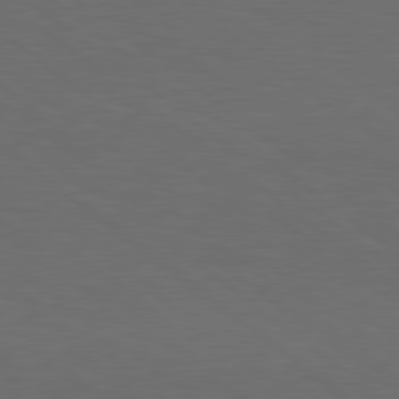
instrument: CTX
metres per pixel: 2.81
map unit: lApd
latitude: 78.7247
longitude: -177.4048
